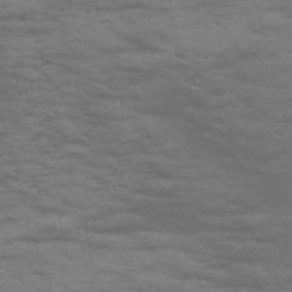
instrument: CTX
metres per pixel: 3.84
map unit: Nve
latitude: -59.1053
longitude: 55.8045
